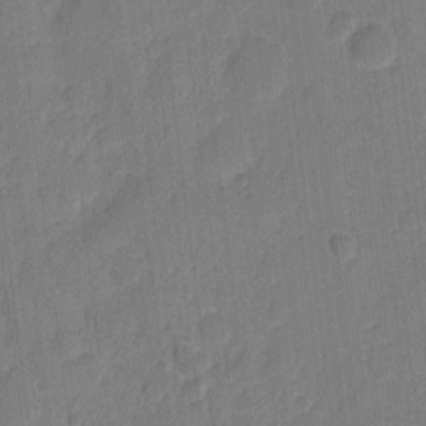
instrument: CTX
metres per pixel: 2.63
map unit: eHh
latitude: 9.5182
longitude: -66.5167
